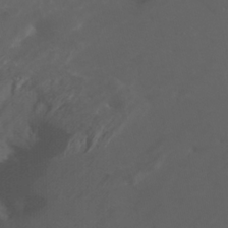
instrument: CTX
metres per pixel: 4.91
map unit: Nhu
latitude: -7.8233
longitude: -75.4426
